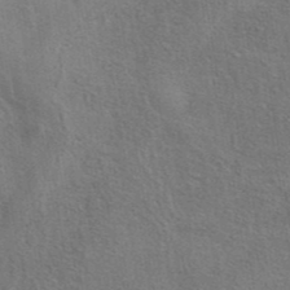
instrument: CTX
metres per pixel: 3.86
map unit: eAb
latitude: 41.2914
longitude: 103.8233
